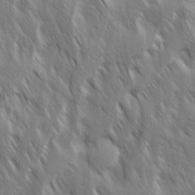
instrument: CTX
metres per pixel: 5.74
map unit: Ave
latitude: 14.9892
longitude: -134.3845
